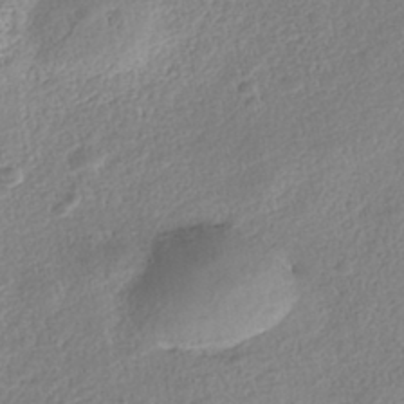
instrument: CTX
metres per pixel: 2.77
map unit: Nhe
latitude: -41.8422
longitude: -110.6302
